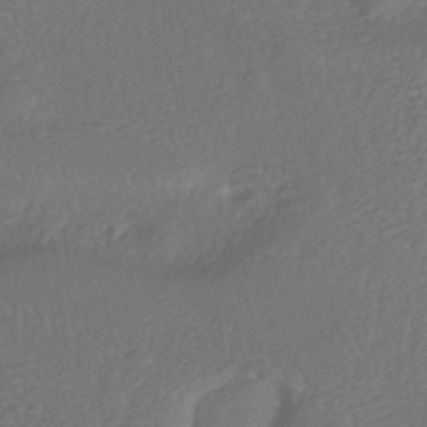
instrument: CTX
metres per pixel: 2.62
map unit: HNhu
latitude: -40.3306
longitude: 108.1984
